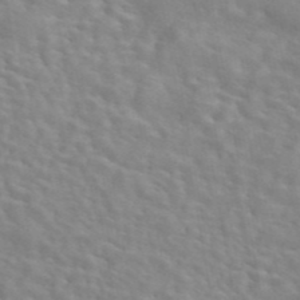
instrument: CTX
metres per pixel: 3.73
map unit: eAb
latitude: 44.1578
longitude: 112.9542
